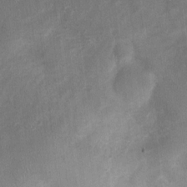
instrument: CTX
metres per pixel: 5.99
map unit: Nhu
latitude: 3.1592
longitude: -16.4790
